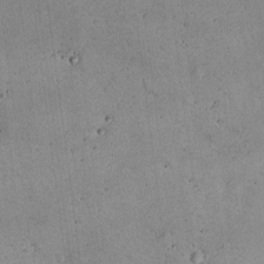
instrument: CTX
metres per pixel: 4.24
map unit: Hto
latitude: 16.7246
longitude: -59.6127
